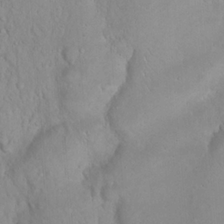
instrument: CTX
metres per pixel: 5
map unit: eHh
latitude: 22.5168
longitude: -58.1011
